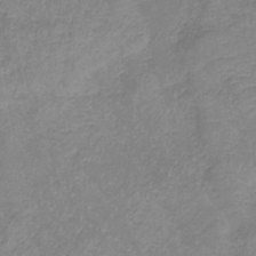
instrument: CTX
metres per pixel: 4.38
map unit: lHb
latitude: -36.9919
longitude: 73.6911
